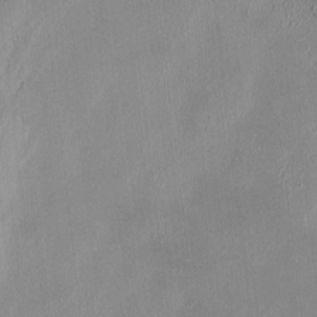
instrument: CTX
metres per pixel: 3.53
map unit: HNhu
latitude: 1.5371
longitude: -6.3845
